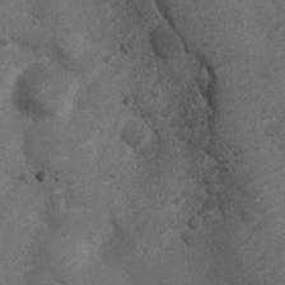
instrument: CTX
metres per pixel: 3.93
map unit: Nhu
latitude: 6.3278
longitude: -22.6301
